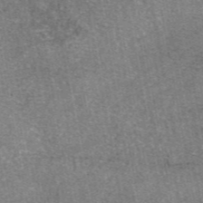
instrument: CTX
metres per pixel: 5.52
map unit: eAb
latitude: 47.4238
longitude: 107.0676
